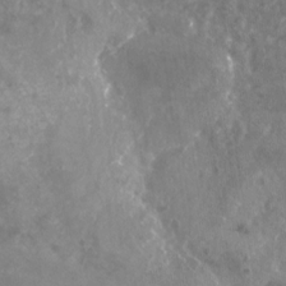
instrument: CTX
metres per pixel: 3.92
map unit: Nhu
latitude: -24.9353
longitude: -56.8757
